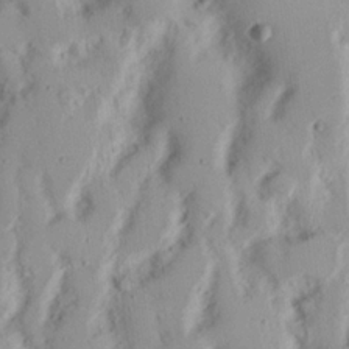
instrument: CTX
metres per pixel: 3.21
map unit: Nhu
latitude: 16.8191
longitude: -74.0633
